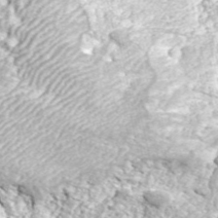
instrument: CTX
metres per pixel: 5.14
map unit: ANa
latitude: 43.2726
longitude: 36.4251
